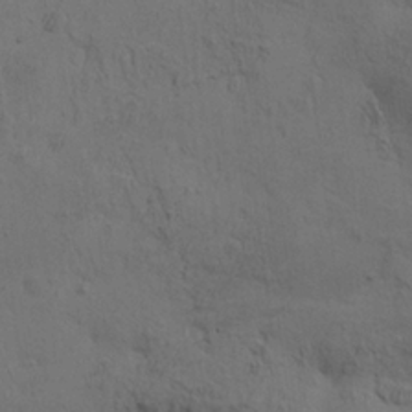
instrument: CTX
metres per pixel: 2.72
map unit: HNhu
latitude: 11.0459
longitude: 23.2754
